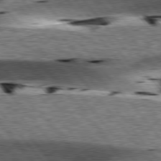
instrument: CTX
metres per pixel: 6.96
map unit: lApd
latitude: 76.8002
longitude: -60.6301
